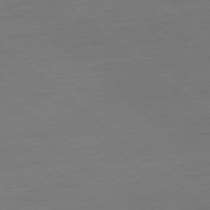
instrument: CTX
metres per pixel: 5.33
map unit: Ap
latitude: -78.4440
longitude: -84.1578
